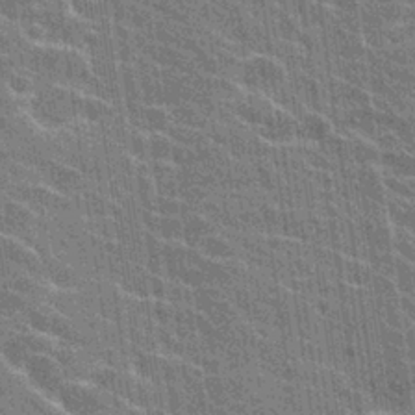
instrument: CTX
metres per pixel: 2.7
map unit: Hto
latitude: 24.3278
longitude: -43.4993
